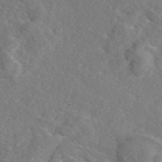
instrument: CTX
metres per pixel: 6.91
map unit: eAb
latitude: 46.3090
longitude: 112.2362
